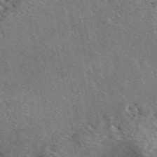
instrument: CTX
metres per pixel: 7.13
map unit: eAb
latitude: 49.2537
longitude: 111.6910
